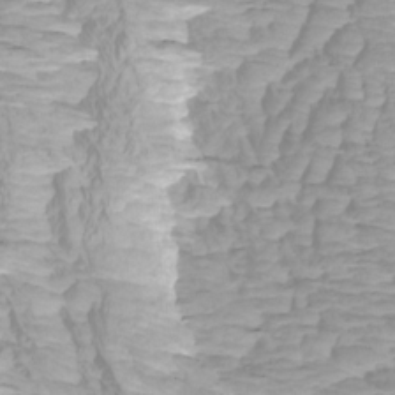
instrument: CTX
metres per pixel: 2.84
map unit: Htu
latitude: -4.3117
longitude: -73.7261
